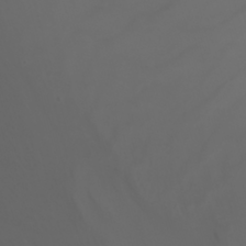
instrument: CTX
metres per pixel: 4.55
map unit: Nhu
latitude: -7.3887
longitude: -84.6869
